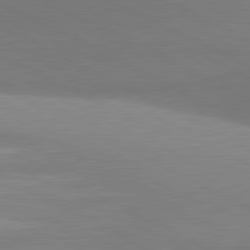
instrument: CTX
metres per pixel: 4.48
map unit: lApd
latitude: 81.1592
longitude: 134.8975
